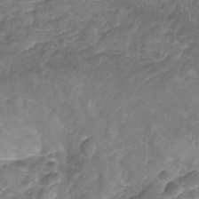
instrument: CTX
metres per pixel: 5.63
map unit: Nhu
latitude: -19.5588
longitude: -56.6679
